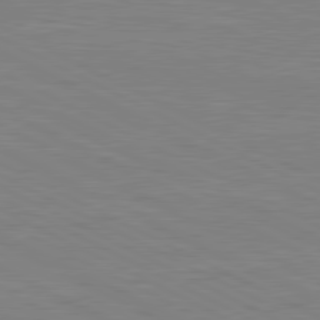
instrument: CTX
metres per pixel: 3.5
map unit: lApd
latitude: 80.7624
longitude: 170.1417
